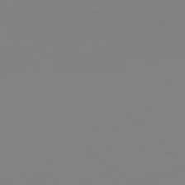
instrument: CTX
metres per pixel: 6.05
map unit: Hpe
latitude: 77.6505
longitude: -132.8002
